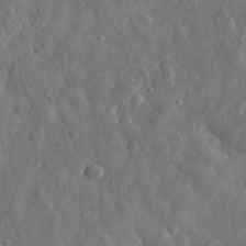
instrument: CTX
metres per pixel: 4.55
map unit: eHh
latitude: 31.2915
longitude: -74.7057
